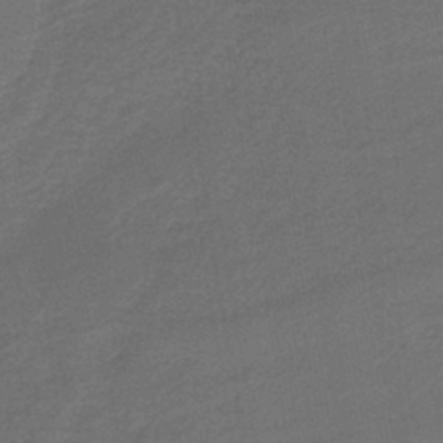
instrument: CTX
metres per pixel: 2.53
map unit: HNb
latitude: -42.7652
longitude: 51.1998
